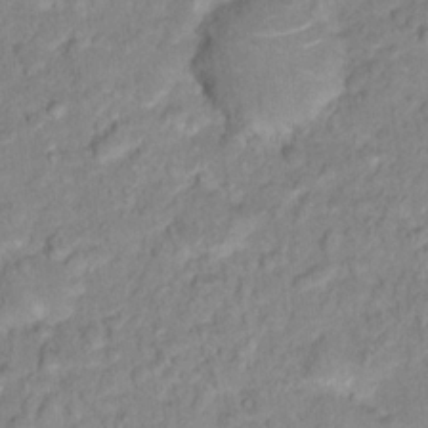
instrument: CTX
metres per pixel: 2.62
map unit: Hto
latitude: 16.7057
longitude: -38.6301
